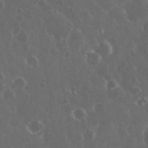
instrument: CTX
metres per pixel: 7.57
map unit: eHh
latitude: 33.4804
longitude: -61.3481
